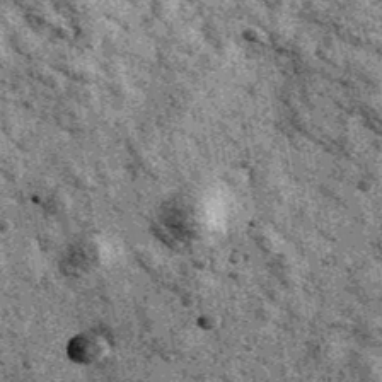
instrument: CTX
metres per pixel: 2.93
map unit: Ave
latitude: 40.7246
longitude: -107.2537
